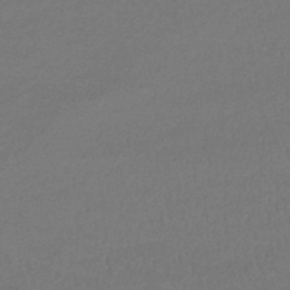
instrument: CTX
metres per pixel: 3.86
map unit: lHb
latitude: -43.8800
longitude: 61.1998
